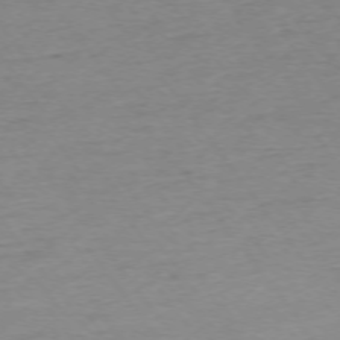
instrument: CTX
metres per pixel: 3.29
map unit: Ap
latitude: -74.7086
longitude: -84.7435
